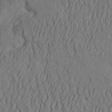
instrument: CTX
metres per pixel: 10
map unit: Aa
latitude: 30.9136
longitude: -142.4223
